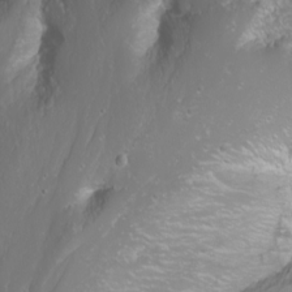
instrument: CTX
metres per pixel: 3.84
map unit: Nhu
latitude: -10.0283
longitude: -68.8758
